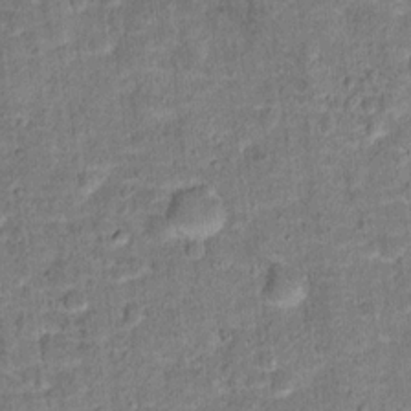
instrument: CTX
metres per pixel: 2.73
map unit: Hto
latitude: 15.7828
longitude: -38.8380
